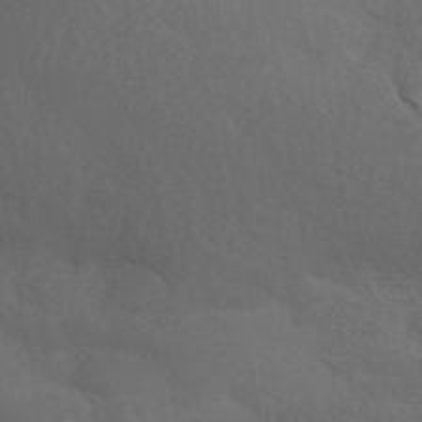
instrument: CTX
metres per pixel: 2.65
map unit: ANa
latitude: 41.0269
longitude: 54.0283
